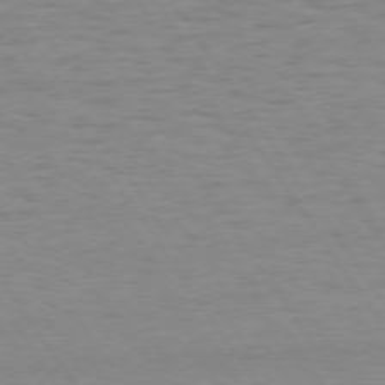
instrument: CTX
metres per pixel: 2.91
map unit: Hpe
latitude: 74.4790
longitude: -136.2523
